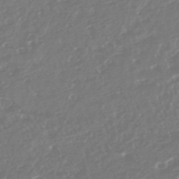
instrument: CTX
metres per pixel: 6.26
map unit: HNhu
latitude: -45.9367
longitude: 101.0864
